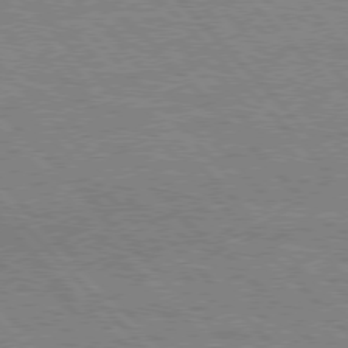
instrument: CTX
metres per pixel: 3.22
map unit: Hpe
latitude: 76.5545
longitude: -161.3859
